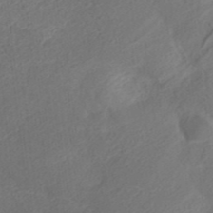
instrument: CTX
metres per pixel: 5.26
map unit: ANa
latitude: 36.2901
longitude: 13.4266
